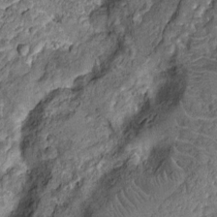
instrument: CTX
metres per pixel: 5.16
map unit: Nhu
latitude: -12.0850
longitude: -23.0269
